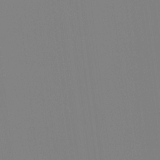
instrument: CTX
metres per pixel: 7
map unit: Hto
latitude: -7.9745
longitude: -49.5560
